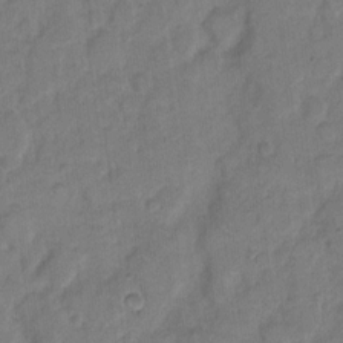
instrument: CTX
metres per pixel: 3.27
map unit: eHh
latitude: 8.3278
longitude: -64.1578
